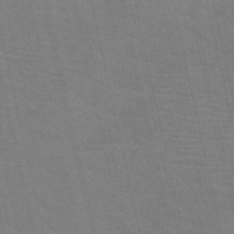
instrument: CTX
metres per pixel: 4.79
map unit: HNb
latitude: -53.4832
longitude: -45.9150
